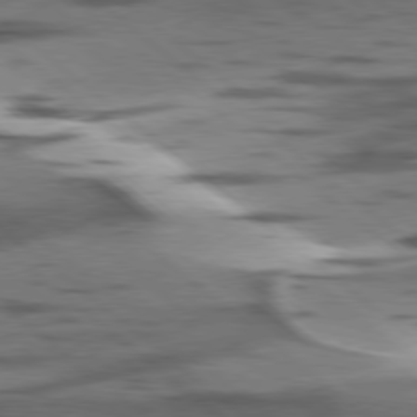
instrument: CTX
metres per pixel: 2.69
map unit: lApd
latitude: 78.4412
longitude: -50.1011
